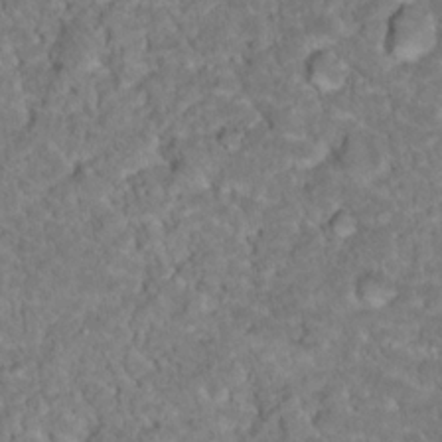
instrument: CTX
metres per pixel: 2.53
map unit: Hto
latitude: 18.8002
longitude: -34.3089
